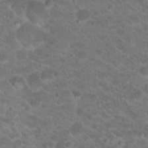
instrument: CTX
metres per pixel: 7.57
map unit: Hto
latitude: 19.7449
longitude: -36.0444
